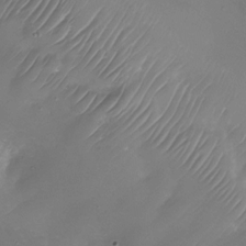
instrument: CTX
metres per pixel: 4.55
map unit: Nhu
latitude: -26.9919
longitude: -72.2145
